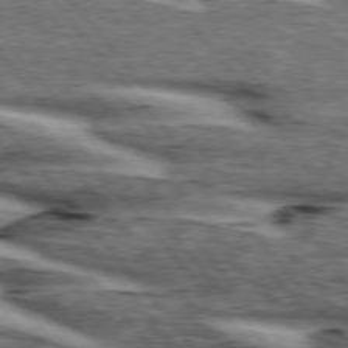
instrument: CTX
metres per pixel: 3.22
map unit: lApd
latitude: 75.9906
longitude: -82.0633
